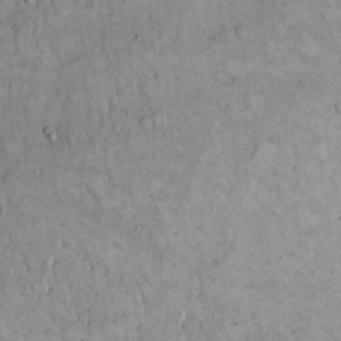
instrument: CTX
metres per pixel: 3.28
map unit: Hto
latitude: 15.1593
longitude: -57.4237
